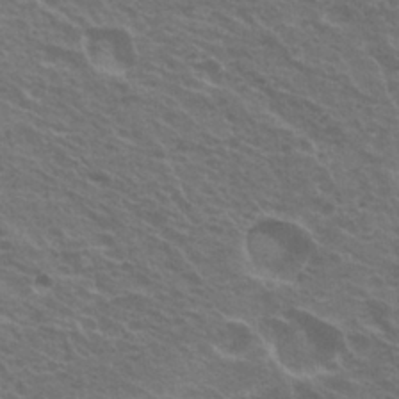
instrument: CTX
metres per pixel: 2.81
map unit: Hto
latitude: 21.7639
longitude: -31.1404
